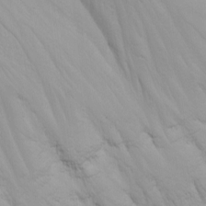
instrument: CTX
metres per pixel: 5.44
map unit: Nhu
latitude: -4.8030
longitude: -83.1592
